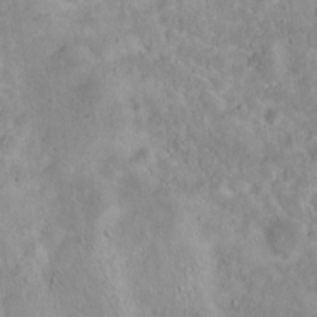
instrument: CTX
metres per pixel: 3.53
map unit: Nhu
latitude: 16.9136
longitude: -30.7813
